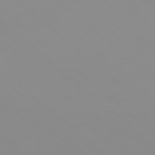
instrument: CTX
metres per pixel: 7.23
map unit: Ap
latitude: -77.2376
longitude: -66.8758
